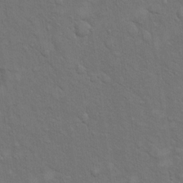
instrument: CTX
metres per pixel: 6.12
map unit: eHh
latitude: 15.9906
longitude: -66.3467
